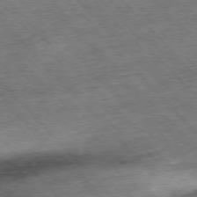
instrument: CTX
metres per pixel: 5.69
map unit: Hpe
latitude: -76.8597
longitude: -16.1011
